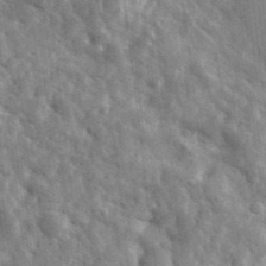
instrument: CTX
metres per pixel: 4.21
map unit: eHh
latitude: 33.9717
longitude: -78.3656
